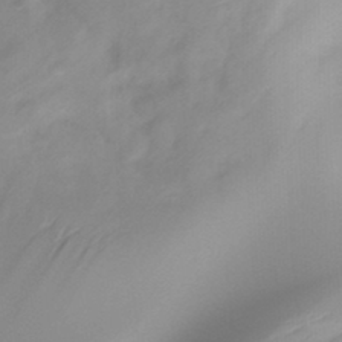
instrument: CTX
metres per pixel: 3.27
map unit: Ht
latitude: -13.5777
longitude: -51.1970
